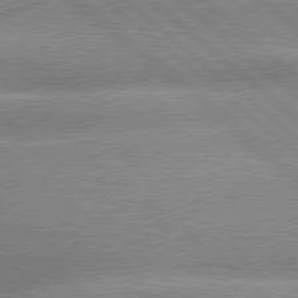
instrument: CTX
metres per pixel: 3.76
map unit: lApd
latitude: 79.8017
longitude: -148.2900
